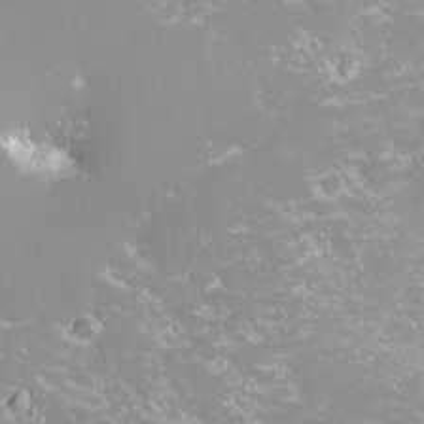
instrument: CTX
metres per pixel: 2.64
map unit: HNhu
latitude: -1.4833
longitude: 10.9920
